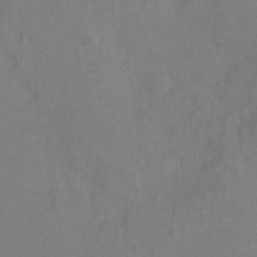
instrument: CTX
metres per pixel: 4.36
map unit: Ht
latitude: -10.2928
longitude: -23.7072
